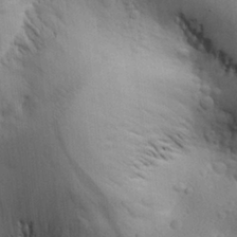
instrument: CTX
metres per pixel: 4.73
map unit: Aa
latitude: 26.8569
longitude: -143.4804
